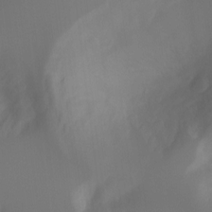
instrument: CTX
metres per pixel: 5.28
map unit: Nhu
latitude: -13.1998
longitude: -71.9717
